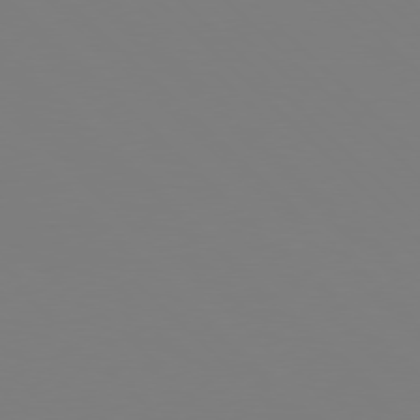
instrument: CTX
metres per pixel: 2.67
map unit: Hpe
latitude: 77.5938
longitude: -132.0633
